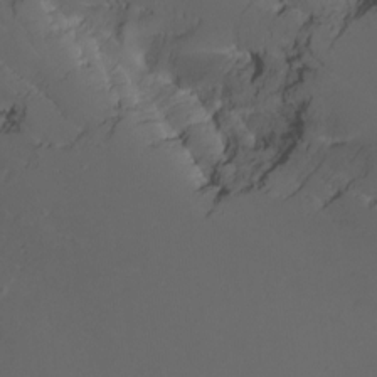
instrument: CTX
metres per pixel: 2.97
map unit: Nhu
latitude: -9.0864
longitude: -79.2537
